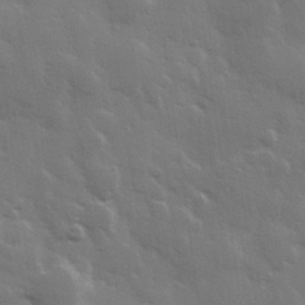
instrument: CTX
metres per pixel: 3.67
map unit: Hve
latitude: 28.6490
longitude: 148.2173
